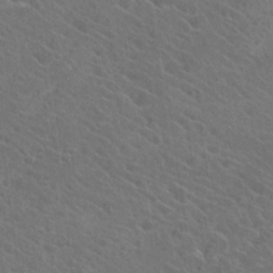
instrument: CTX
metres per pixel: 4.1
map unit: Hto
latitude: 23.5371
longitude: -39.8772
